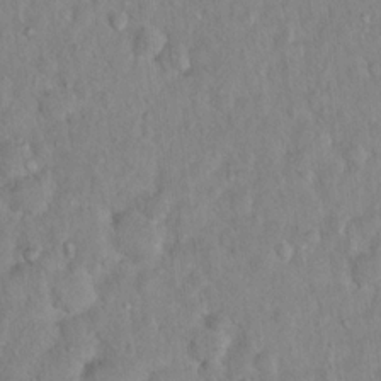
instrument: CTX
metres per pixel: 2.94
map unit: Hto
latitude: 13.2537
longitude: -37.1781
